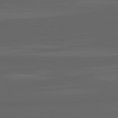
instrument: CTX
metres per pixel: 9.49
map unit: lApd
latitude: 82.1388
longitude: -168.2712
